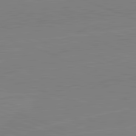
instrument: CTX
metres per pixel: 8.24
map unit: lApd
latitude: 82.1577
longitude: -157.3670
